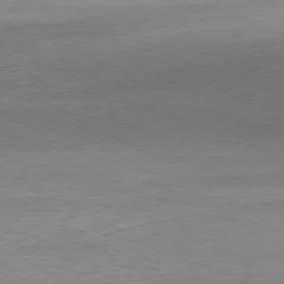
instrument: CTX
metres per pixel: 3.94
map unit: Ap
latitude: -81.2187
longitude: -77.6127
